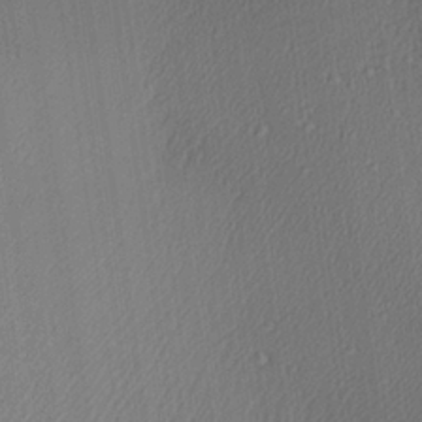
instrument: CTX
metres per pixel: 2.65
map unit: Aa
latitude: 27.8206
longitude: -137.8017
